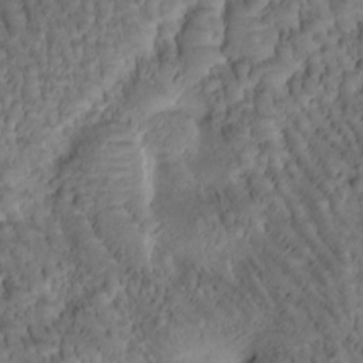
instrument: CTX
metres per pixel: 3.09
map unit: Htu
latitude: -1.6155
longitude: 170.9731
